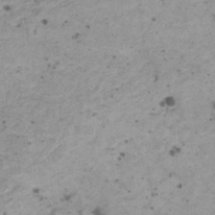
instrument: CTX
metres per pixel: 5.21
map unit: HNhu
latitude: -0.4818
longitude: 3.2564
